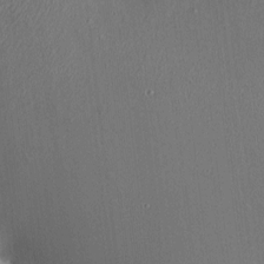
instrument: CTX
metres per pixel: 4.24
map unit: HNhu
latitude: 4.6301
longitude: 7.1809
